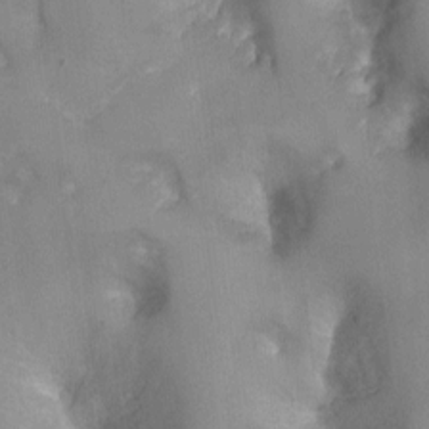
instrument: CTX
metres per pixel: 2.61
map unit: Nhu
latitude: -10.6519
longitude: -36.2145
